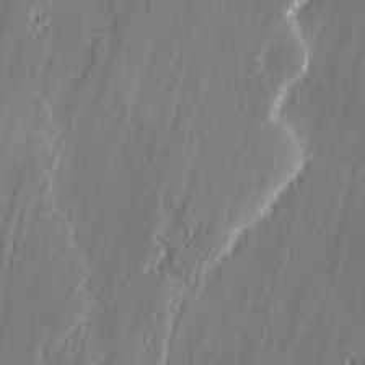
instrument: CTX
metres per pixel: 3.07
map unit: lAvf
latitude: 0.1577
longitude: -107.5938
